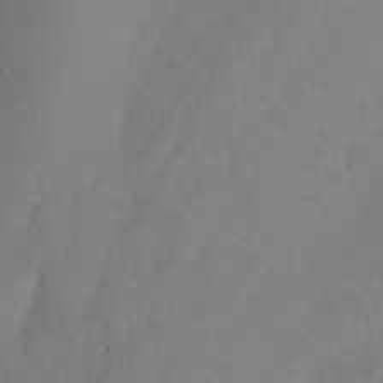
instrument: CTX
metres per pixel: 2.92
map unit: Nhu
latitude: 23.7072
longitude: -64.5546
